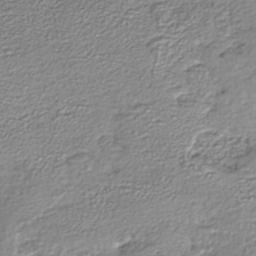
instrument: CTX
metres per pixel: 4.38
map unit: Nhe
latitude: -44.9920
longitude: 152.2361
